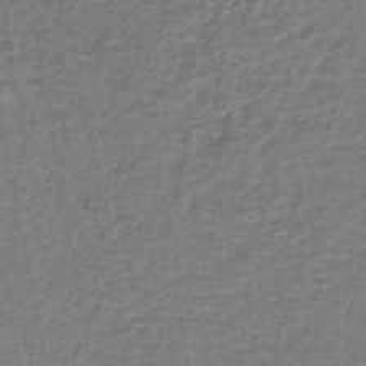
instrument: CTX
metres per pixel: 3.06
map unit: lHb
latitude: -43.7855
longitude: 54.6519
